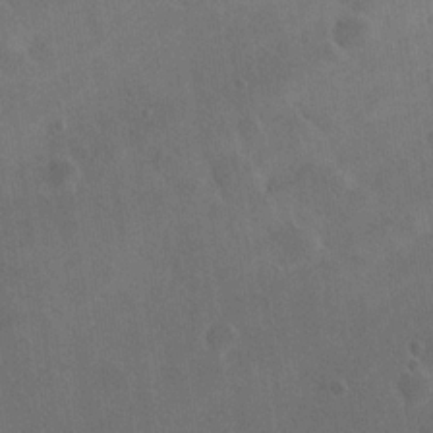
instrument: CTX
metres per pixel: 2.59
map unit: eHh
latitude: 19.1403
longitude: -65.7827
